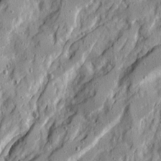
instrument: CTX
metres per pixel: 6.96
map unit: Ave
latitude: 21.4238
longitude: -129.8772
